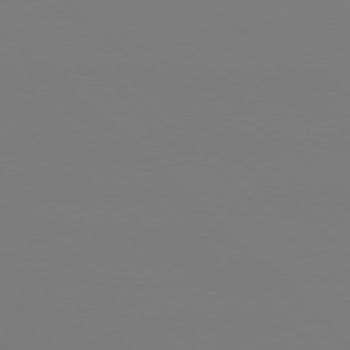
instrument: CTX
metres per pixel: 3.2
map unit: Ap
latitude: -76.3306
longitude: -81.7072
